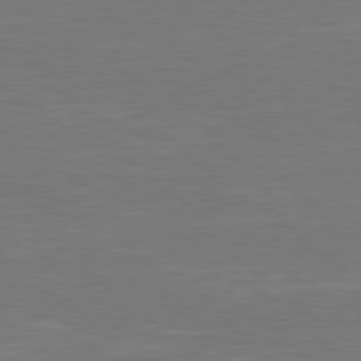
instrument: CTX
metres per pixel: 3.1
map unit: Hpe
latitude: 78.4790
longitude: -126.0822
